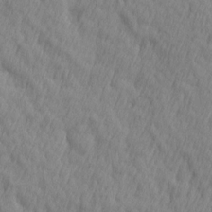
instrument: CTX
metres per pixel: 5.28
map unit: Ave
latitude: 12.8380
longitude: -106.1578
